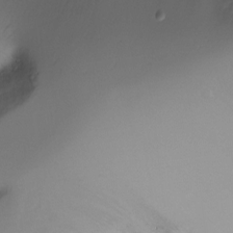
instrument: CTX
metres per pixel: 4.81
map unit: Ht
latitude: -3.9556
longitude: -28.9702
